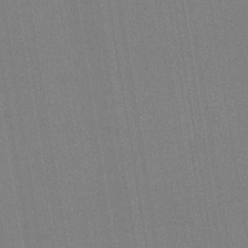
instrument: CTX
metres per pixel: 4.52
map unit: HNb
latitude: -33.2376
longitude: 54.7841
